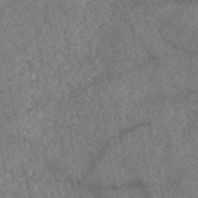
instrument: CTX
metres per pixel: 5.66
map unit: eAb
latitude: 47.8962
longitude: 118.1039
